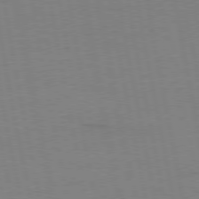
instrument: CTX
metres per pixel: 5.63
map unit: Ap
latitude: -77.0486
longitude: -74.1956
